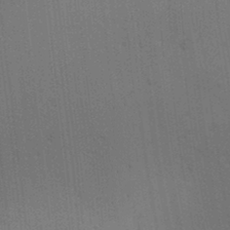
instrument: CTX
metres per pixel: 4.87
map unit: lAa
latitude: 12.1956
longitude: -108.4601
